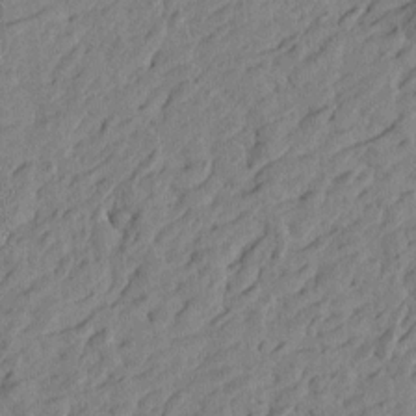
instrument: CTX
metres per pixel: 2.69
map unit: Htu
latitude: -4.6896
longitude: -179.2348
